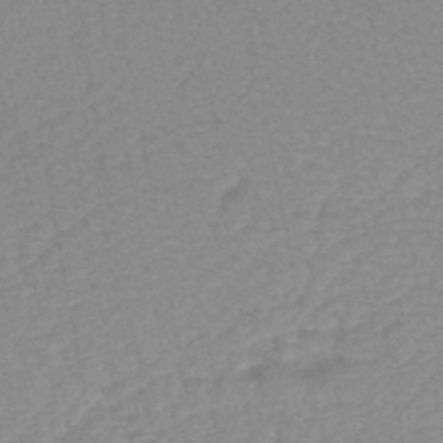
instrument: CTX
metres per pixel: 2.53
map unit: eHb
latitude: -44.5007
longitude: 81.8989
